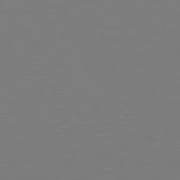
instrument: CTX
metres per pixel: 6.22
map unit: Hpe
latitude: 76.3467
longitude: -132.8380
